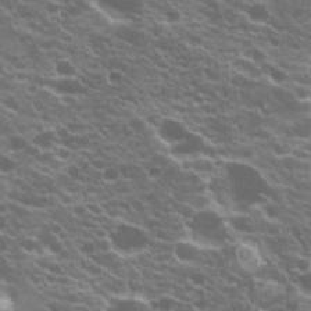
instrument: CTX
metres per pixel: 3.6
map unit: Hto
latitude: 20.6491
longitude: -35.1970
